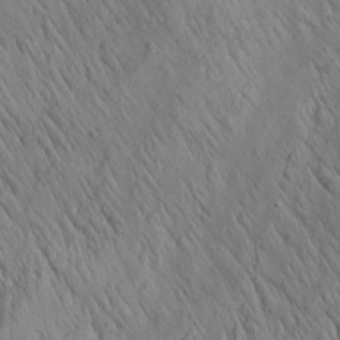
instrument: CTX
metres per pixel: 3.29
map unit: Aa
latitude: 26.8380
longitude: -142.1767
